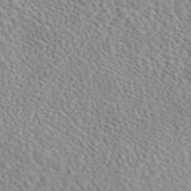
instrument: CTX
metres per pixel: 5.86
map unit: eAb
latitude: 45.3104
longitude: 112.6519
